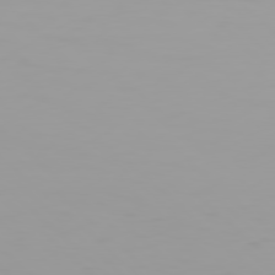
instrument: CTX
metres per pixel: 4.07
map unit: Hpe
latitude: 77.7638
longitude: -137.3860
